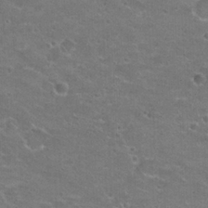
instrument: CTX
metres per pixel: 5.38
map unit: Hto
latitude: 21.6316
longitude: -43.5749
